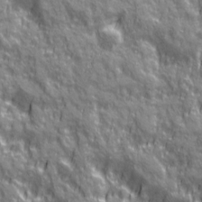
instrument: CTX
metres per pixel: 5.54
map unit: Ave
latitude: 20.7624
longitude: -134.6301
